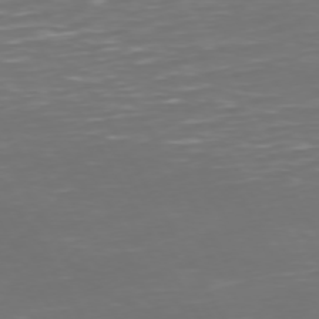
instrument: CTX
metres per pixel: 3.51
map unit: Hpe
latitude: 72.0633
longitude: -126.1011
